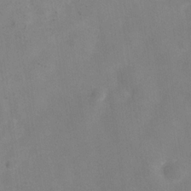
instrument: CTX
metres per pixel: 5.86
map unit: Hve
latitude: -32.2740
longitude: 93.6722
